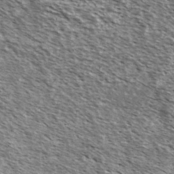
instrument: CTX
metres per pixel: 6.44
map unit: Ave
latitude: 38.4790
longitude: -108.8758
